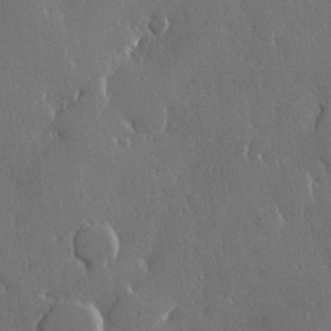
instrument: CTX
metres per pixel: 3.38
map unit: lHvf
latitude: 22.4412
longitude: 146.5007
